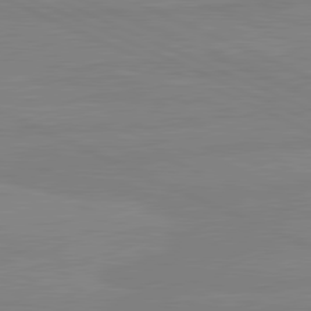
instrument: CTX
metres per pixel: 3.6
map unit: lApd
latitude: 81.2537
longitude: -178.8380
